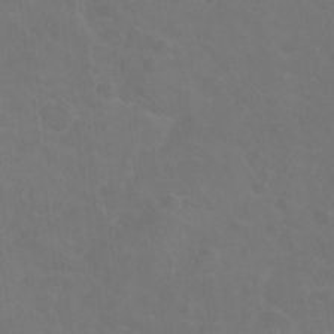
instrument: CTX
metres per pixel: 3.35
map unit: Nhu
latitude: 26.7435
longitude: -54.2711
